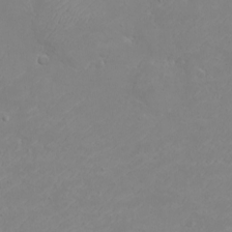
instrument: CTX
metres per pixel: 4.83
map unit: eHh
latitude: -2.7463
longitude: -74.8758
